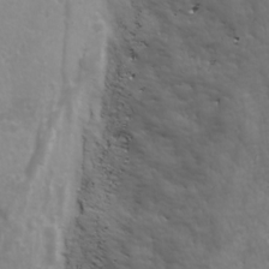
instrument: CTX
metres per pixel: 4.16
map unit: Ave
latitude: 18.3656
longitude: -133.7639
